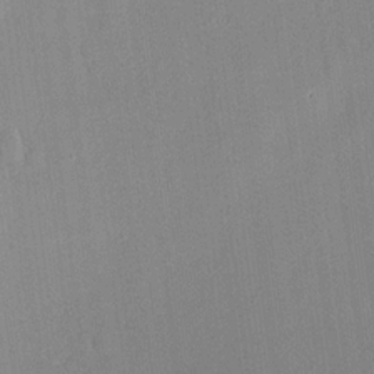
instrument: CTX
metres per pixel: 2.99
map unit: HNhu
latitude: 13.4804
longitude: 12.7463
